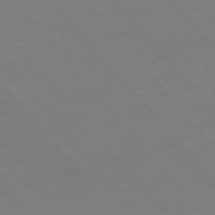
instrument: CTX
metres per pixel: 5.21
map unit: Ap
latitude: -77.0109
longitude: -64.1578
